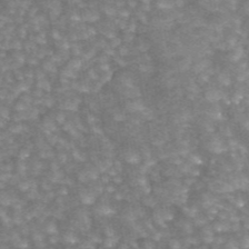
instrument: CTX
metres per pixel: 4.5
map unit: eAb
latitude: 44.3845
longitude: 106.5385
